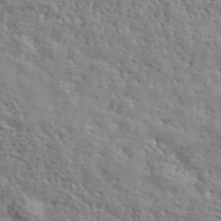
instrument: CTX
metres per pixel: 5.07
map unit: lHvf
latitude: 40.6868
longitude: -85.8583
